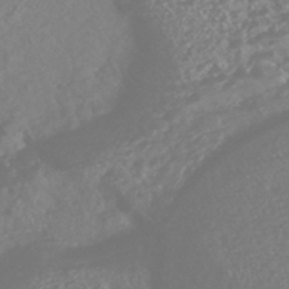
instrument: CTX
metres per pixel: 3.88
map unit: HNhu
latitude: -45.8611
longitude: 97.1809
